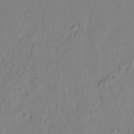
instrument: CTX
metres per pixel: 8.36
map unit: lAvf
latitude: 8.0633
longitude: 166.7274
